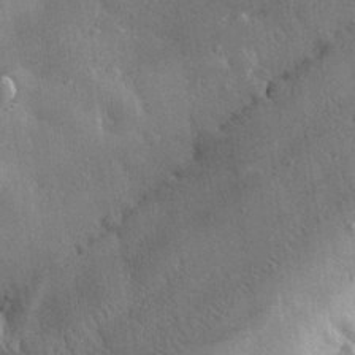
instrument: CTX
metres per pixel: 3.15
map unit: eHh
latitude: 30.4223
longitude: -78.9703
